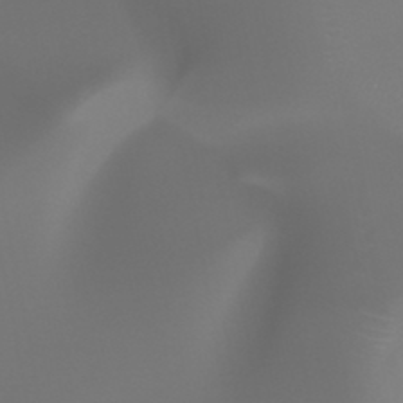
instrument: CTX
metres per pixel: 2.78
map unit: HNhu
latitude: -47.3131
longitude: 30.2550
